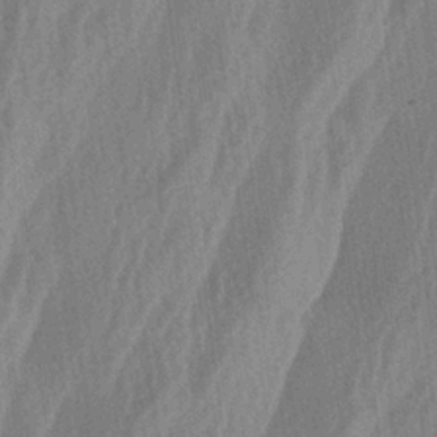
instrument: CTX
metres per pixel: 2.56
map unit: lAa
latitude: -6.2361
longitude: -129.2726
